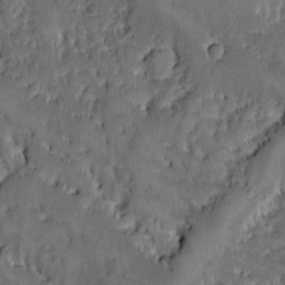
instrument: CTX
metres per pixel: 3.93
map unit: Ave
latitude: -9.3132
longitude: -116.3467
